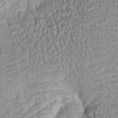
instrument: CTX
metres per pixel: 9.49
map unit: lAa
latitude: 6.1389
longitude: -115.2725
